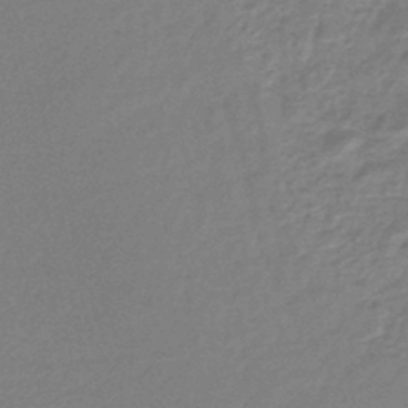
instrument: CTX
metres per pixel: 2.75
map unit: lHb
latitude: -44.4440
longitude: 74.5763
